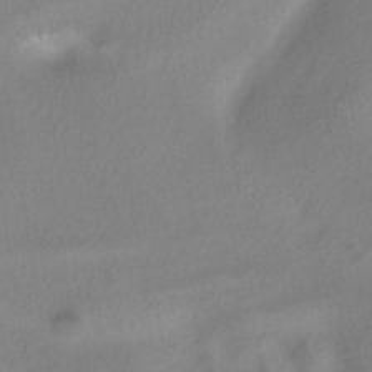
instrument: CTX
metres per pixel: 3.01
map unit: ANa
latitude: -37.2753
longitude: 94.6329
